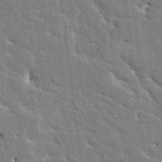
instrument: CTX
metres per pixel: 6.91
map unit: HNhu
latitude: 6.0633
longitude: -5.3859
